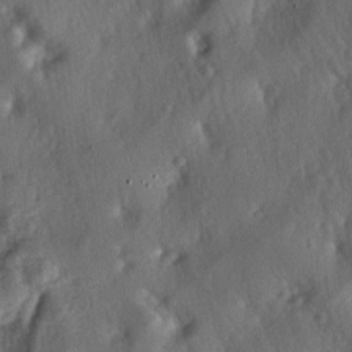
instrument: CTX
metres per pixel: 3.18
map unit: lAa
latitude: -5.1242
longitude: -124.9514
